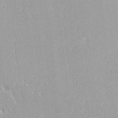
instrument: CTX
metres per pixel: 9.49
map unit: lHvf
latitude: -12.4440
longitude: -104.8002
